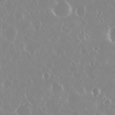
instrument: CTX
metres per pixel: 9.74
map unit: Nhu
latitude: 29.4237
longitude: -61.5749
